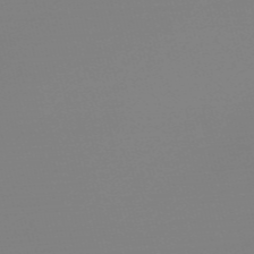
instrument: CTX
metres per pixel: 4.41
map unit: Nve
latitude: -57.2943
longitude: 62.3117
